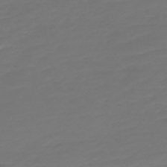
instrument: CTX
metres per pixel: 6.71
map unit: Nve
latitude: -59.1431
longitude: 57.7666
